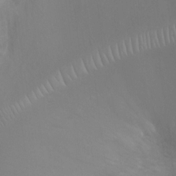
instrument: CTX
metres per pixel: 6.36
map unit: Ht
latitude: -9.2754
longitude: -20.6680
